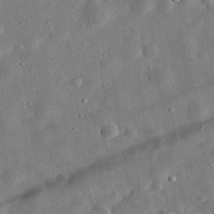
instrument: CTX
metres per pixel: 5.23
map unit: eHh
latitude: 32.6490
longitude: -76.7057
